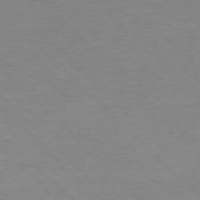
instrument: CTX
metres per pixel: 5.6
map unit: Ap
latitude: -77.5021
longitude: -87.0458
